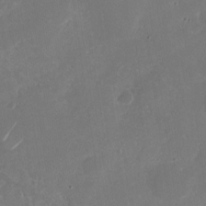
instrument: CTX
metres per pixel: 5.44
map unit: Nhu
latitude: -29.2376
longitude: -70.5168
